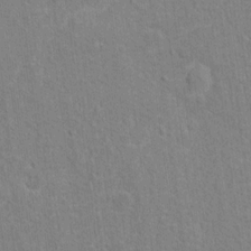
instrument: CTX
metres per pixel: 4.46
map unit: Hto
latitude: 12.8380
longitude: -38.0444
